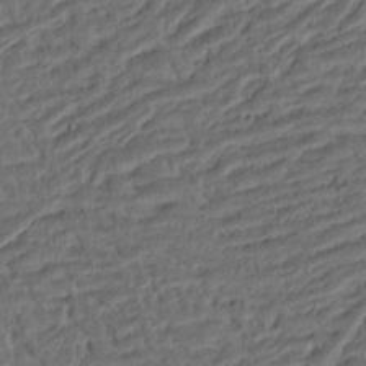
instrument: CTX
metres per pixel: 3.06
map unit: Ht
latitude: 11.8206
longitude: -75.3104
